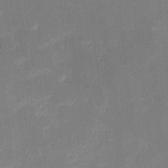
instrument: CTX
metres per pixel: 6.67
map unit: eHh
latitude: -1.6155
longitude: -83.7071
